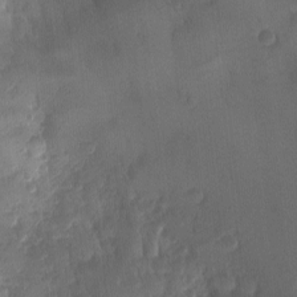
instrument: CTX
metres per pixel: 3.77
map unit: Ave
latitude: -11.2187
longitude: -119.8583
